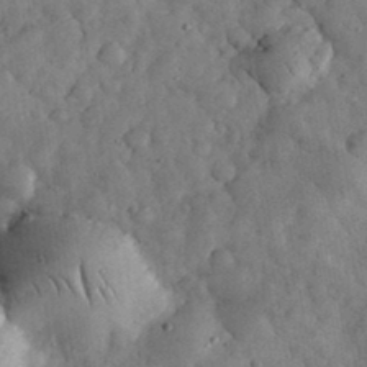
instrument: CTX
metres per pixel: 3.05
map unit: eHh
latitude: 34.3656
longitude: -68.6113
